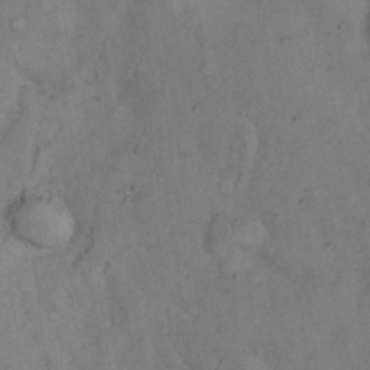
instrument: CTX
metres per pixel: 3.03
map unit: eHh
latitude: 19.5182
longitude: -61.8583
